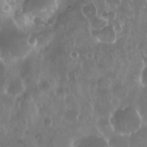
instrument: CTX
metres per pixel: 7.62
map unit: Nhu
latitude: 28.8002
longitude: -63.4994
